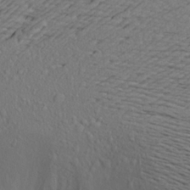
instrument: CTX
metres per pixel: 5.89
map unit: Aa
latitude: 23.7261
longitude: -146.3279
